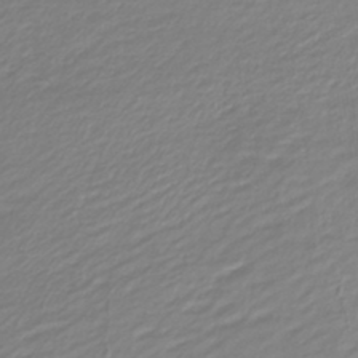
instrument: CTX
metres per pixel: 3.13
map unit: lHb
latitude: -41.0108
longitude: 72.2739
